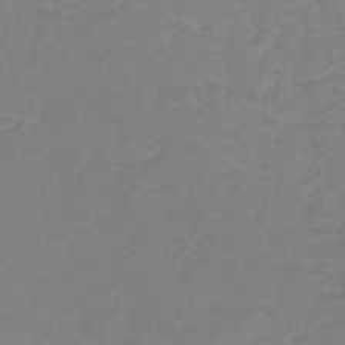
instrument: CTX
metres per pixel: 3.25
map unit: lHb
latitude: -31.4076
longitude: 65.0109
